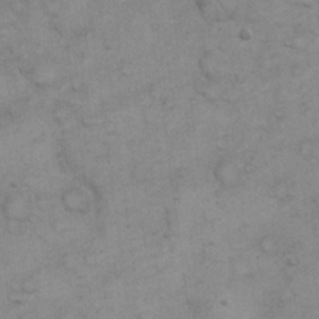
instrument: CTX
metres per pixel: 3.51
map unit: eHh
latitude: 21.3482
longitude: -59.1025
